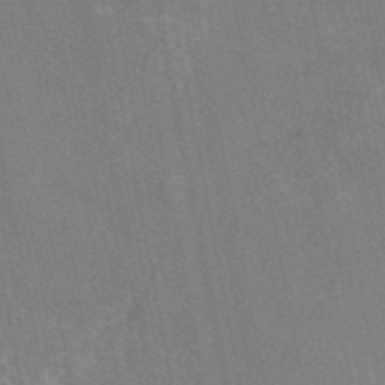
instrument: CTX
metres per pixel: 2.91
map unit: eAb
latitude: 46.5357
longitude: 116.4251
